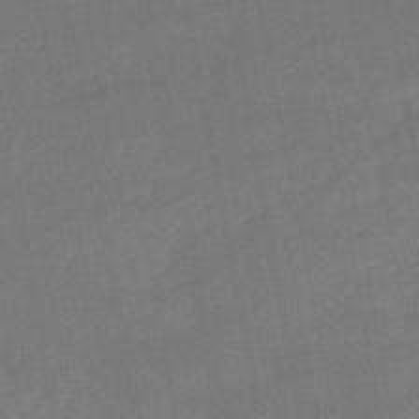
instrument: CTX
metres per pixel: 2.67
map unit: lHb
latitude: -50.4062
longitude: 81.3699
